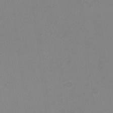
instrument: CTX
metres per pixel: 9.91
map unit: HNhu
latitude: -2.9541
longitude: -0.7057
